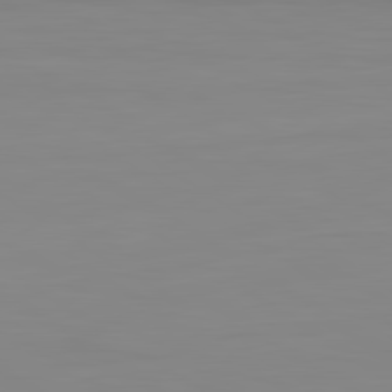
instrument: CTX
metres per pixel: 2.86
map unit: lApd
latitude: 81.0647
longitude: -85.0270
